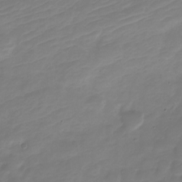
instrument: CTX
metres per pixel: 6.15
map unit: Nve
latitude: -21.4265
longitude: 105.9745
